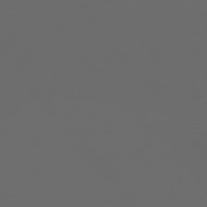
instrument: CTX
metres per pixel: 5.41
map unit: Ap
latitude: -77.4832
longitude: -71.8772
